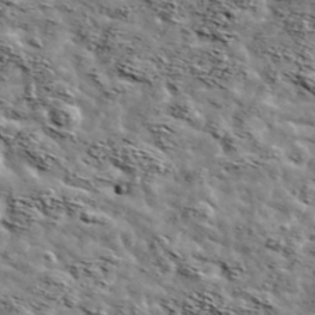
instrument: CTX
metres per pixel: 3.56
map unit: Ave
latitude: 42.7057
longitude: -107.4237
